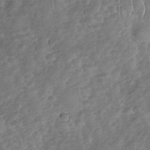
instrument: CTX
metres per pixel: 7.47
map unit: Nhu
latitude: -30.7463
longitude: -60.6679
